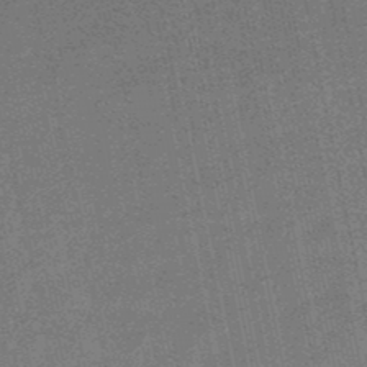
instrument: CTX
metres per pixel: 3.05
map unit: lHb
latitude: -48.9731
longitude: 79.3887
